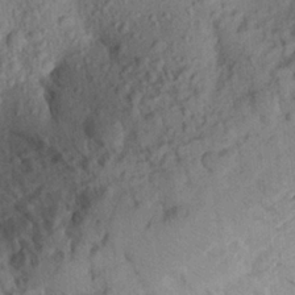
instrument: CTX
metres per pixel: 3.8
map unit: Aa
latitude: 22.3845
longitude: -147.8962
